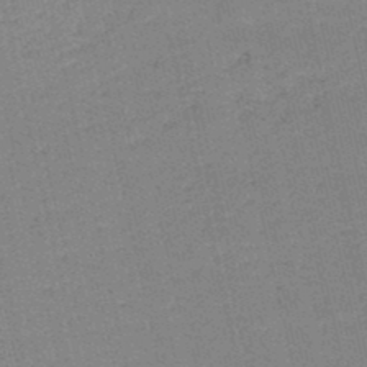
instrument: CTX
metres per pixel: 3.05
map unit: HNb
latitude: -48.0094
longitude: -41.3859
